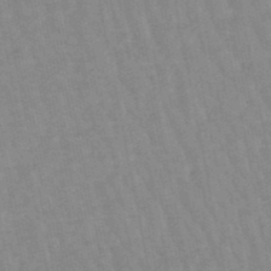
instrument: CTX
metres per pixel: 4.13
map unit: lHb
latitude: -48.4062
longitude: 78.0850
